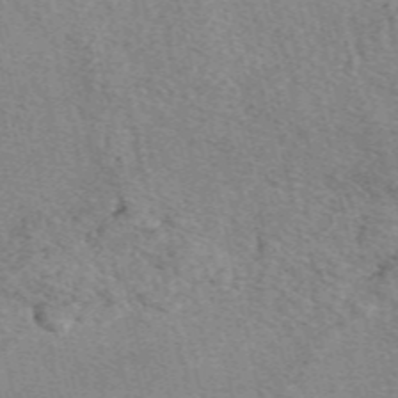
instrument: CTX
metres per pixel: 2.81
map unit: eAb
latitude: 50.0822
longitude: 111.9745
